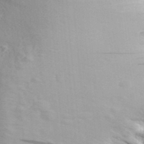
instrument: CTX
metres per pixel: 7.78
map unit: Aa
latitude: 29.4804
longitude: -138.9703
